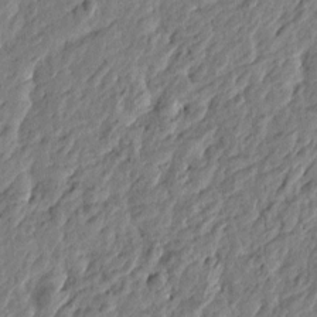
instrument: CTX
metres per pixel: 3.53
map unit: Htu
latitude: -3.8422
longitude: 179.7666
